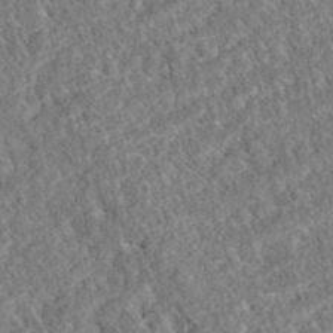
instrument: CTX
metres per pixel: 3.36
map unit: eAb
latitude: 38.0822
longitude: 112.1228
